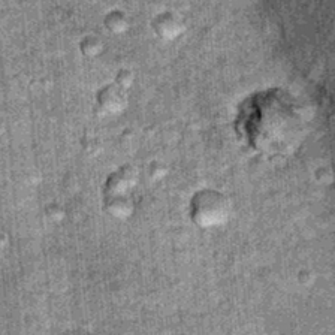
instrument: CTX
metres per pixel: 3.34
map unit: Hto
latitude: 15.7828
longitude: -35.0269
